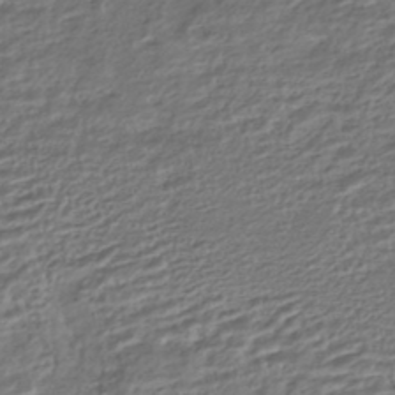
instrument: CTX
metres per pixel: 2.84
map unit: HNhu
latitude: -44.7463
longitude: 101.3131
